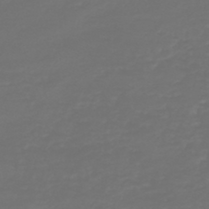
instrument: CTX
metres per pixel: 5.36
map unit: HNb
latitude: -47.6344
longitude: 54.1984
